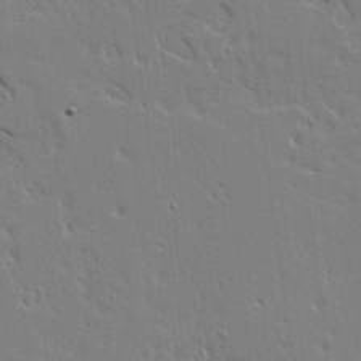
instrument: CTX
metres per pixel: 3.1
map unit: Aa
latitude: 19.4804
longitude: -126.5546
